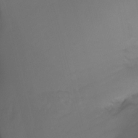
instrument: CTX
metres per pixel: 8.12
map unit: Nhu
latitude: -4.6329
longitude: -76.9136
